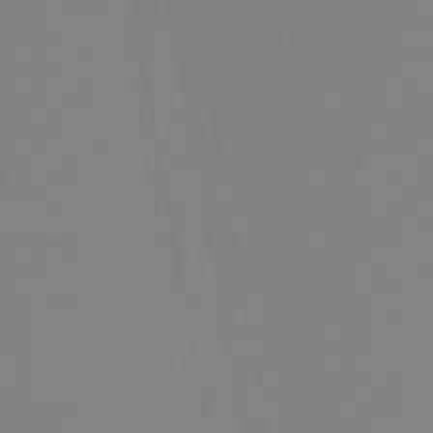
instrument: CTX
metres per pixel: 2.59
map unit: lHb
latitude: -46.3684
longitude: 74.0472
